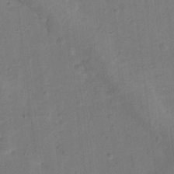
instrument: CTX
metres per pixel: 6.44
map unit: Ht
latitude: 12.4790
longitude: -40.4034
